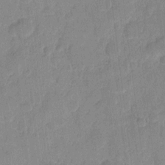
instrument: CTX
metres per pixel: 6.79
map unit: eHh
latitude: 9.5560
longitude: -65.6883
